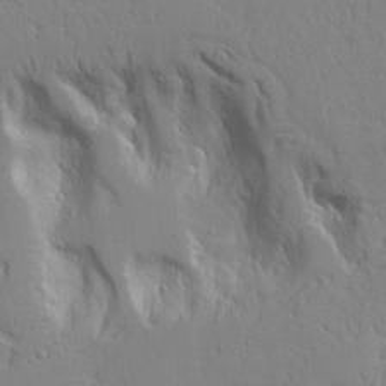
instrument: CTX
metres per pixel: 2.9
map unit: Aa
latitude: 20.3090
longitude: -124.0822
